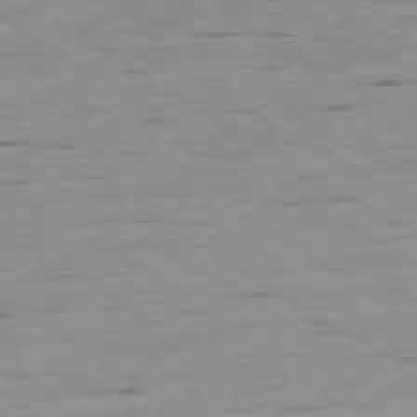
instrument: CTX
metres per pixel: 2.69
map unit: Ap
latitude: -80.1417
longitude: -100.8569
